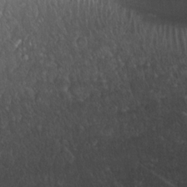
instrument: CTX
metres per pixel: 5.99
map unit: Nhu
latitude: 22.2333
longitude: -71.1592
